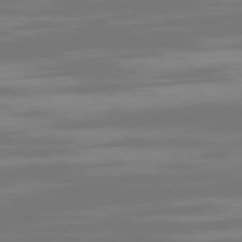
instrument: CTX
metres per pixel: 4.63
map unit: Ap
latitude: -77.4454
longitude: -73.5183
